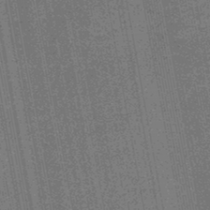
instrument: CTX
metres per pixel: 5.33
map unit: HNb
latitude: -45.1431
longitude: 52.6707
